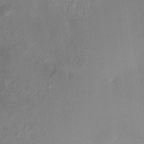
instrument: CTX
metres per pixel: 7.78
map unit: HNhu
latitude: 4.3089
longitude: -5.7450
